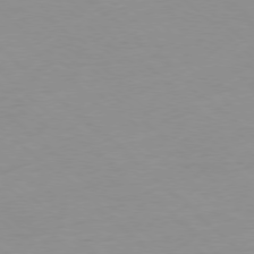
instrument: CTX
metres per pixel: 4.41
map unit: Hpe
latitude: -78.2550
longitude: -20.9703
